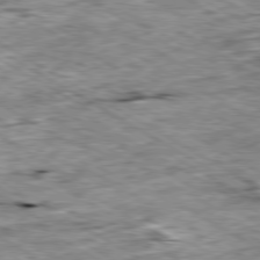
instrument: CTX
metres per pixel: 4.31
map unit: Ap
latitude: -80.5574
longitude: -90.4601
